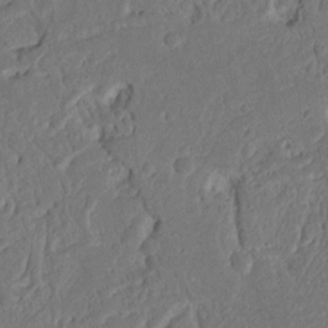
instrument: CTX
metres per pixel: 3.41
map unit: Nhu
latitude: 15.6127
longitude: -74.6491
